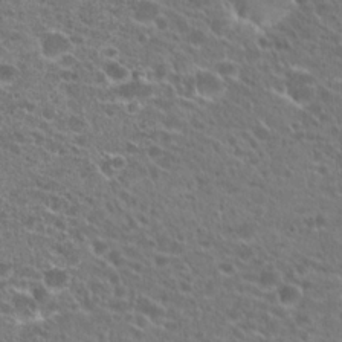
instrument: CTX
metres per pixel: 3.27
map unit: Hto
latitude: 21.7072
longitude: -41.1592
